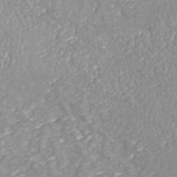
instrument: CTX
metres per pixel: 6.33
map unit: HNhu
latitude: -46.5762
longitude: 98.1417
